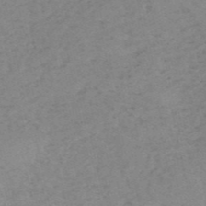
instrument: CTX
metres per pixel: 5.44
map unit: HNb
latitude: -54.1984
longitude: -42.3656
